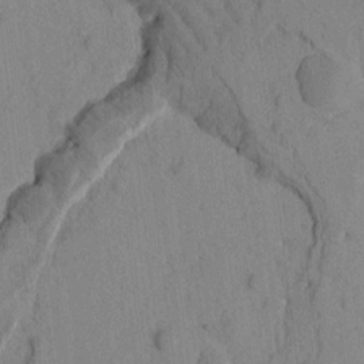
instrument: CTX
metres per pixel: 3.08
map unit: Htu
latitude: -2.3873
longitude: 172.6896
